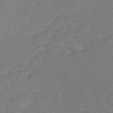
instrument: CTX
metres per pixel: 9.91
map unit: eHb
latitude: -46.1605
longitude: 89.4832
